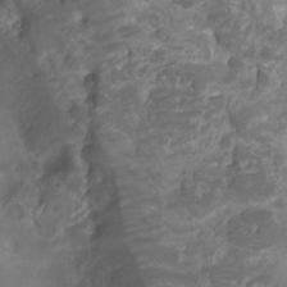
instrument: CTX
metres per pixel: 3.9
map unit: HNhu
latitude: -21.3320
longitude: 85.2942
